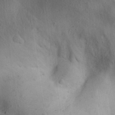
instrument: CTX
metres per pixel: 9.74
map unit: Aa
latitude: 30.9325
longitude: -144.3089
